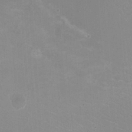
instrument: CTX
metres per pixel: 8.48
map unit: HNhu
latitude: -1.8234
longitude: -1.6694
